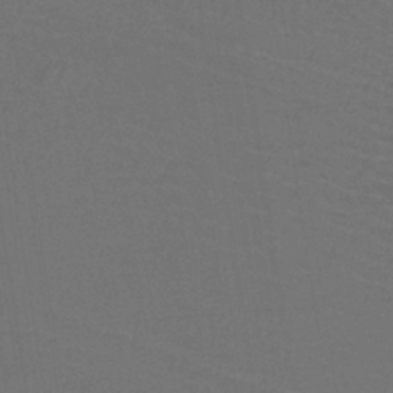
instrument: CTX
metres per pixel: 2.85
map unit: lHb
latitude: -38.1039
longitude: 58.5384
